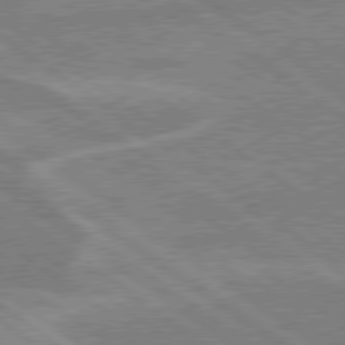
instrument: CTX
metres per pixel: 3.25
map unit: lApd
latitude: 79.1781
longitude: -161.3859
